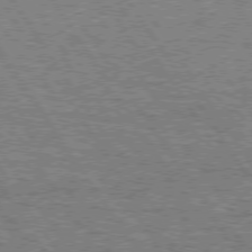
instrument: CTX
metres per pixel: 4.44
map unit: Hpe
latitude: 75.3293
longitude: -155.2915
